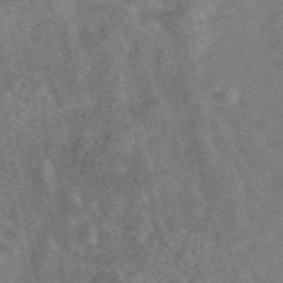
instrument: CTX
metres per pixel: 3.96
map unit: eAb
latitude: 47.3860
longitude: 119.1431
